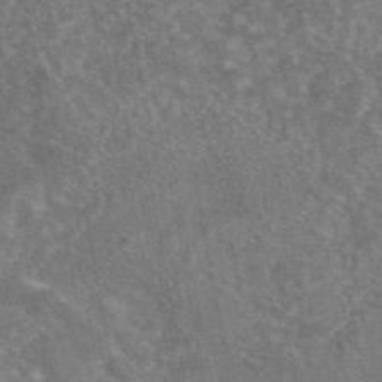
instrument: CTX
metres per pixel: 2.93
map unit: eAb
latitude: 45.1970
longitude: 109.0864
